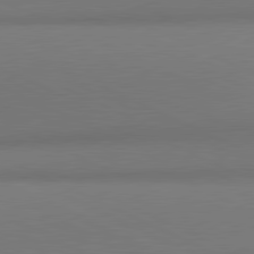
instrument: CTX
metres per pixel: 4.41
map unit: lApd
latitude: 81.2159
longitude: 144.4251
